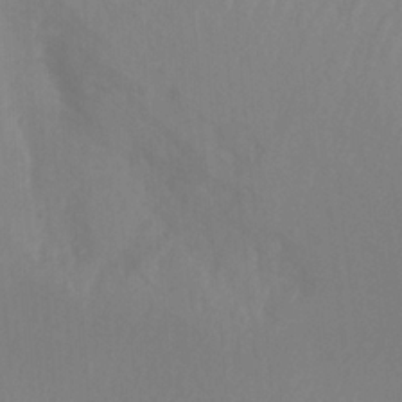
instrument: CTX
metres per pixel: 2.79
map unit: Nhu
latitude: -13.3888
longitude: -66.0633
